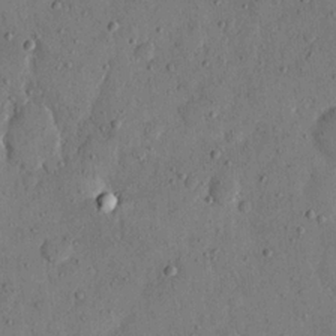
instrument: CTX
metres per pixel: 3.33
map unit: eHh
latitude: 13.7828
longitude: -68.2712
